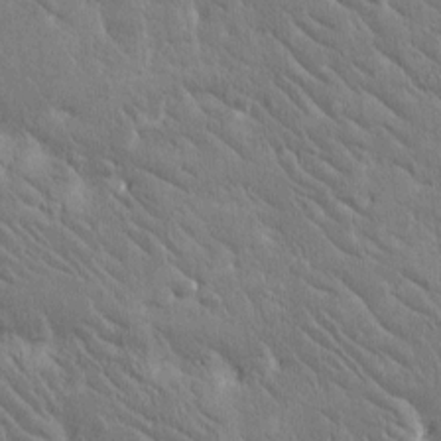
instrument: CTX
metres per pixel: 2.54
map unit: Htu
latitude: -1.8423
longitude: 176.3306
